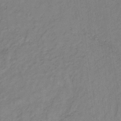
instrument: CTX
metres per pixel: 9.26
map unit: lHb
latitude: -34.3495
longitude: 66.6707
